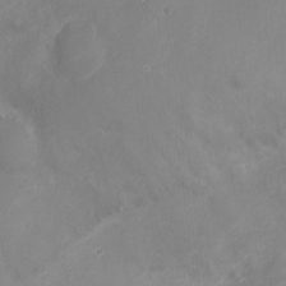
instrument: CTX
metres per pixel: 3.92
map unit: Nhu
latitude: -13.1431
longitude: -39.4615
